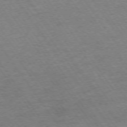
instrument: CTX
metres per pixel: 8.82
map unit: Ap
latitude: -74.8975
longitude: -84.1578
